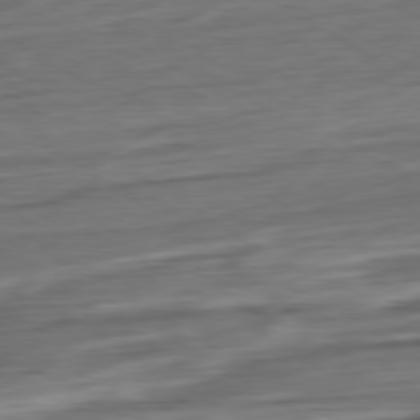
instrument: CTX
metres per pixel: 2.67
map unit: Ap
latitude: -80.5763
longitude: -69.3104
